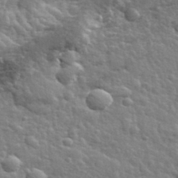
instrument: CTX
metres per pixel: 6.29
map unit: lHvf
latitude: 34.1200
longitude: -81.5371
